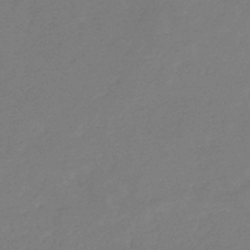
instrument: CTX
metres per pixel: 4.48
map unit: eHb
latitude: -36.6518
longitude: 78.4818
